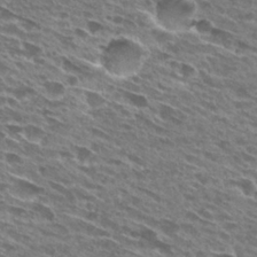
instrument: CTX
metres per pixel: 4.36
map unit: Hto
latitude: 27.8772
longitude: -43.4993
